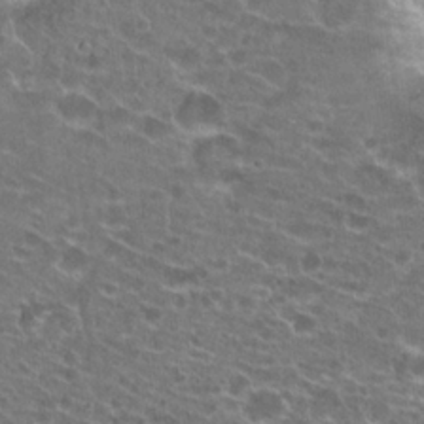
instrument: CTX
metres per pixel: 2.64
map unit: Hto
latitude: 21.7261
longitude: -41.2725
